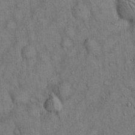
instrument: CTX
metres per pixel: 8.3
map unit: Hto
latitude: 13.1592
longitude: -58.7624
